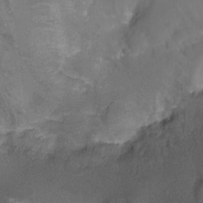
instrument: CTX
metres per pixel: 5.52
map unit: Nhu
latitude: -9.1809
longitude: -42.6491
